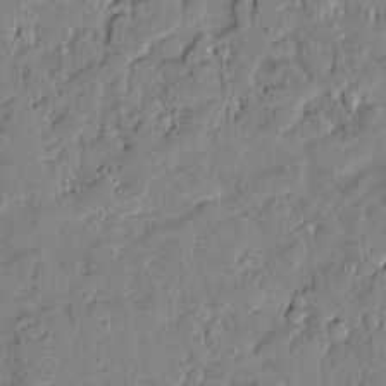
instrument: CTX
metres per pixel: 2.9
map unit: Aa
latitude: 11.1025
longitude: -129.1025
